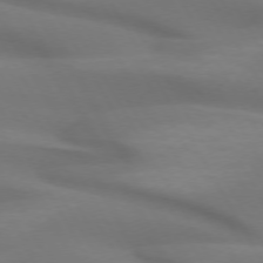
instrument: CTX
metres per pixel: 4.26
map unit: lApd
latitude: 72.7247
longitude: -49.8394
